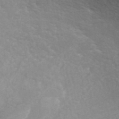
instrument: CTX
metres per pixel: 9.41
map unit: ANa
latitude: 43.3482
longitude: 24.4629
